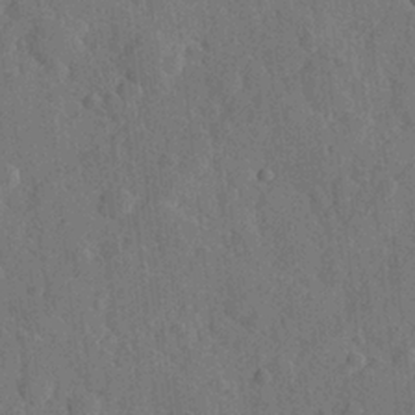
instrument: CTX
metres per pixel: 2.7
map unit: Hve
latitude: 25.0836
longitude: 149.3132
